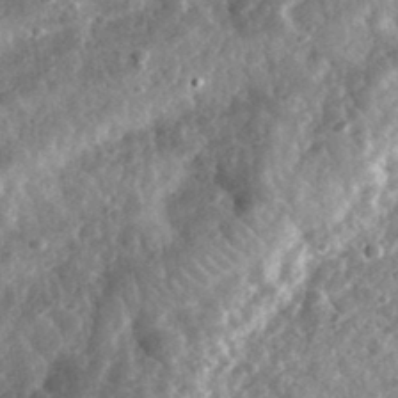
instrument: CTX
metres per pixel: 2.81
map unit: eHh
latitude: 34.1011
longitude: -78.5735
